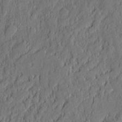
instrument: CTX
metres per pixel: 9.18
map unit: eHh
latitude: 5.8772
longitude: -76.4601
